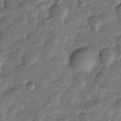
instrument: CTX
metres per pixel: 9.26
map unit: Nhe
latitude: -33.9367
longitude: -143.4993
